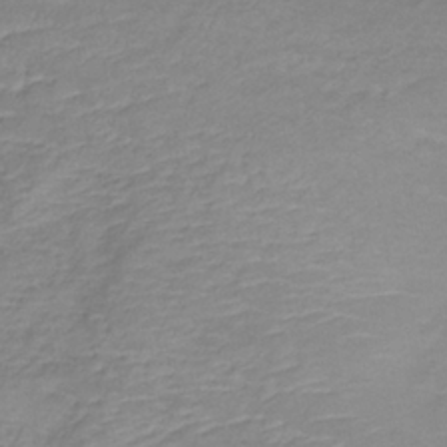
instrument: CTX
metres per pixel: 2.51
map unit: lHb
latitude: -36.1605
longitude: 72.6518
